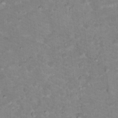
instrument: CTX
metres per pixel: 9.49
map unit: Nhu
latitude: 18.1389
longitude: -32.0444
